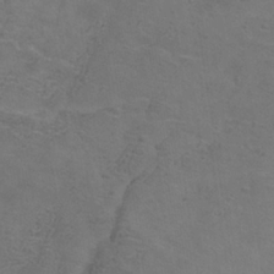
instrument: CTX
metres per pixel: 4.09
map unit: Hve
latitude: -34.1228
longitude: 91.0487
